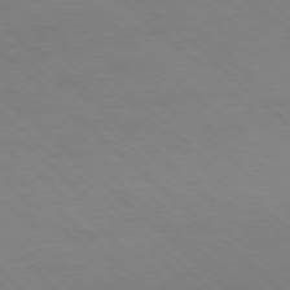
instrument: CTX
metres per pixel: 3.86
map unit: Ap
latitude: -77.7667
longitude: -84.7057
